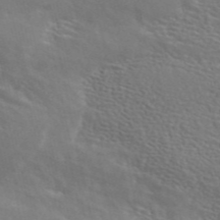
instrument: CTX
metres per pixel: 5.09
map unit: ANa
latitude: 45.0647
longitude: 30.5385
